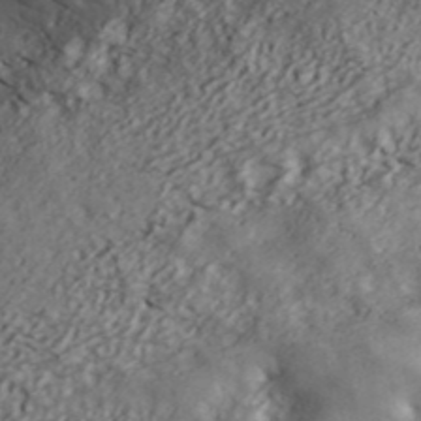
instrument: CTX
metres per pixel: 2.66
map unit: ANa
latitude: 43.0836
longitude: 47.6344
